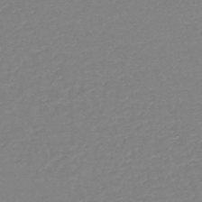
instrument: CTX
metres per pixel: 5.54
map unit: HNb
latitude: -48.9542
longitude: -44.1200
